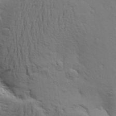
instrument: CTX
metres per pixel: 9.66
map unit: Aa
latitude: 23.0458
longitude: -150.2522
